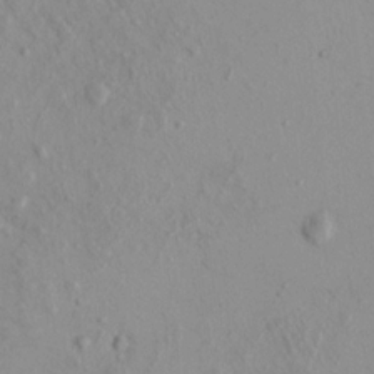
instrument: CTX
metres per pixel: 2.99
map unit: eHh
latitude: -0.5007
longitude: 17.8801
